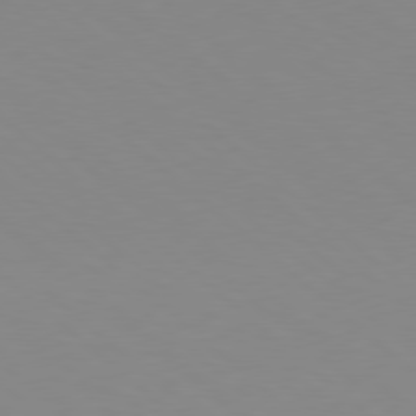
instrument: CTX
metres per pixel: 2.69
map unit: Hpe
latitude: 78.4412
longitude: -165.4426
